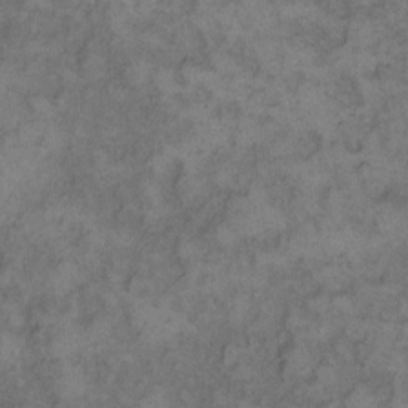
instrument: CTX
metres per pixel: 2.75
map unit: eHh
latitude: 12.2712
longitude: -63.8395
